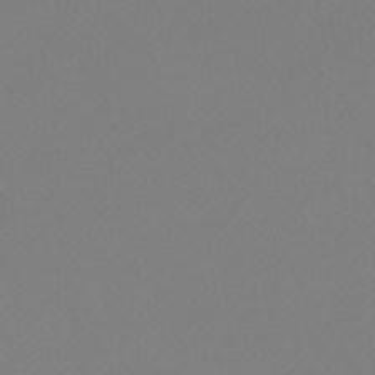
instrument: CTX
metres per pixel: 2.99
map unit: HNhu
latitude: -48.4251
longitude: 101.1620
